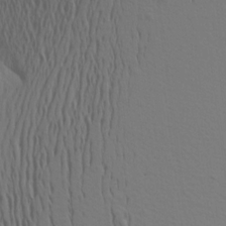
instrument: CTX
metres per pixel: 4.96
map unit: Aa
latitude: 17.4993
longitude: -144.8569
